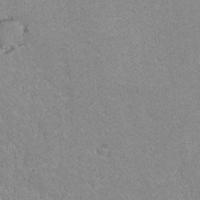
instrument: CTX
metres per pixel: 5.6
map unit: lAvf
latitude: -8.8030
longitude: -113.1214
